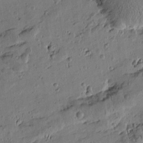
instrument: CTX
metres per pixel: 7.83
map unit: Htu
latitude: 0.4601
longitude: -178.4223
